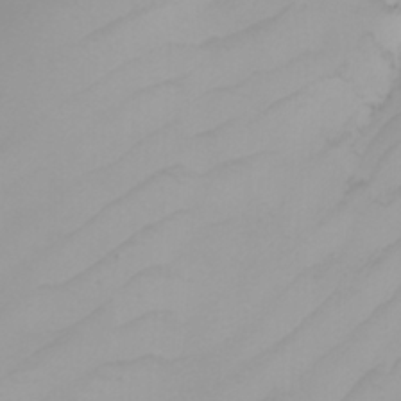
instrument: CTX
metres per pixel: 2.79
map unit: Nhu
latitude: -4.4251
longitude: -90.5924
